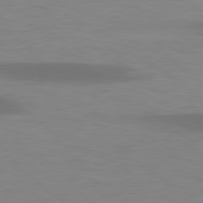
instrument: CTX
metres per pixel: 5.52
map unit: lApd
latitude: 78.8191
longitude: -47.8017
